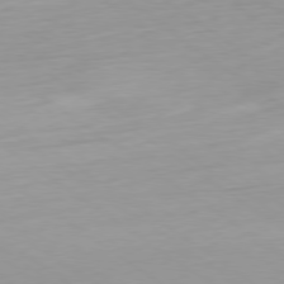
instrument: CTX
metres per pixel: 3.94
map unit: Ap
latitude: -79.4643
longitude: -55.4804
